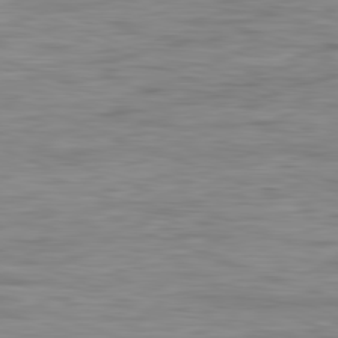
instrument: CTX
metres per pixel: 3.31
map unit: Ap
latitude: -82.1228
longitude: -73.5938
